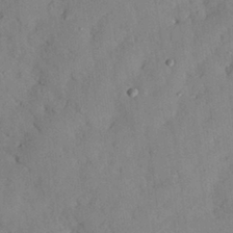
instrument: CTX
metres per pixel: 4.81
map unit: Nhu
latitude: 27.2537
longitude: -71.7072
